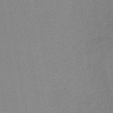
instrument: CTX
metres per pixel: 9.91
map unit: lHb
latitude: -36.9541
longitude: 71.4077
